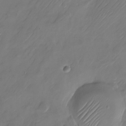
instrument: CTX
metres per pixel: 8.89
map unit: Nhu
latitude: -21.9178
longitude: -72.0255
